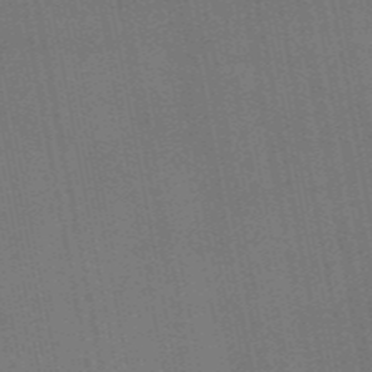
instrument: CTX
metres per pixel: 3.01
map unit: eAb
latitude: 46.6680
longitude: 121.8989
